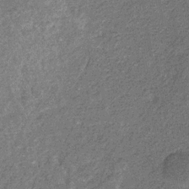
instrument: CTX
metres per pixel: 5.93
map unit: eHb
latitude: -32.0283
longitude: 71.1431
